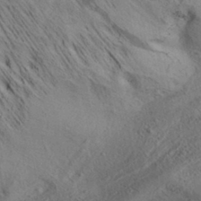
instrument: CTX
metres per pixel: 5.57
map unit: Aa
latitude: 32.4790
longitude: -136.9703
